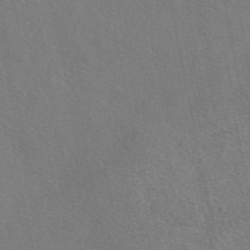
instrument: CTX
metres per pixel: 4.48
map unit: eAb
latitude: 50.1766
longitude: 119.7667
